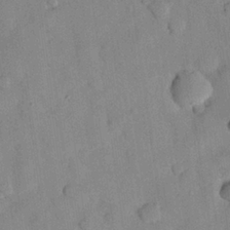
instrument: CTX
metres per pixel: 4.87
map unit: eHh
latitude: 26.6680
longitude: -76.1200
